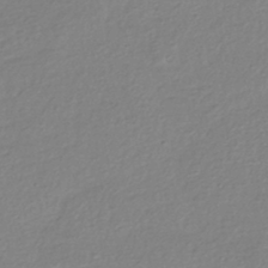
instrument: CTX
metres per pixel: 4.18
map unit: HNhu
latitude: -42.8596
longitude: 97.7856
